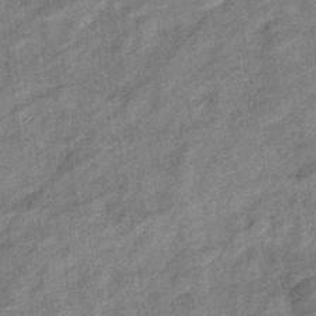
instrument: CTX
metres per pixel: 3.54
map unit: eHb
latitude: -38.3306
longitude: 79.0486
